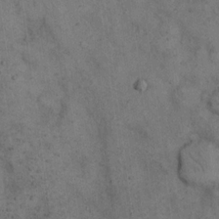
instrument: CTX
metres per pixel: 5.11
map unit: eHh
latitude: 15.4049
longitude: -63.0837
